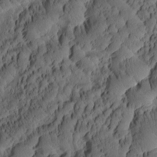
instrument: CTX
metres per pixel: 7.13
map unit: eHh
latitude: -1.6911
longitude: 15.6155
